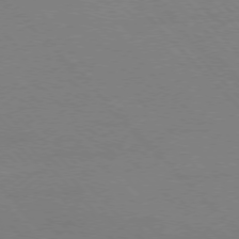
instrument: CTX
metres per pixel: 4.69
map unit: Ap
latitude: -77.3132
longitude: -69.8772
